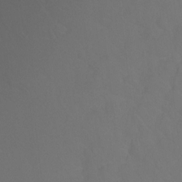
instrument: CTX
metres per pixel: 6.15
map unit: Hto
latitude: -2.0661
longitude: -34.9135
